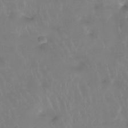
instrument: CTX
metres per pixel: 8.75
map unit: Htu
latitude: -13.8800
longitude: -46.7813
